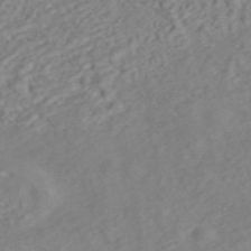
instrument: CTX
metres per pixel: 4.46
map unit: ANa
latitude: 45.3670
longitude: 22.6330
